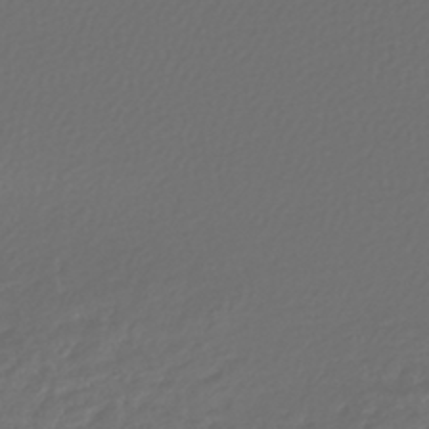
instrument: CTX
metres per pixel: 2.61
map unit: lHb
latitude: -43.8800
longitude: 72.3117
